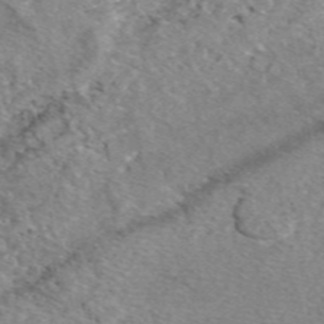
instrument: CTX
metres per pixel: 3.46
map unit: eAb
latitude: 48.9703
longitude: 110.3495
